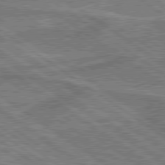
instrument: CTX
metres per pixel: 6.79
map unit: lApd
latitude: 79.3860
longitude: 175.1620
